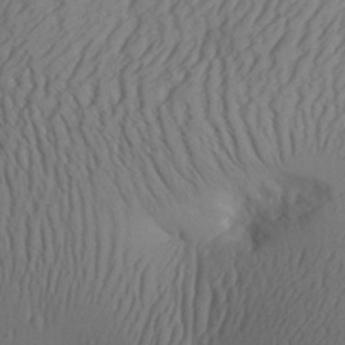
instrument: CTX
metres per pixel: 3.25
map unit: Aa
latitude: 30.3279
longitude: -141.4804
